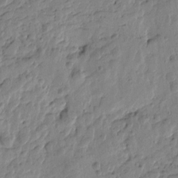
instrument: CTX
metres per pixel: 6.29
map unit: Htu
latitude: -0.2362
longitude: -177.6505
